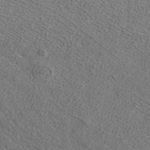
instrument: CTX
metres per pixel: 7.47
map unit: ANa
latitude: 39.9150
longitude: 21.5588
